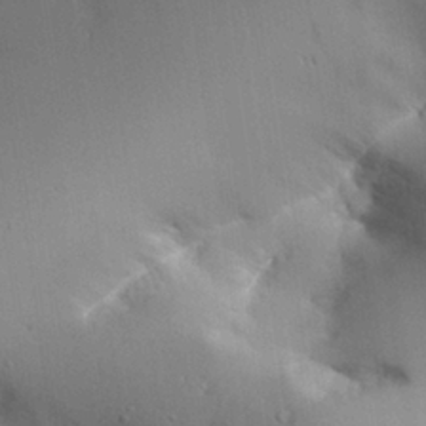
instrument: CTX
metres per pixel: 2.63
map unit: Aa
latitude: 27.4804
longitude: -129.5371
